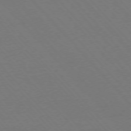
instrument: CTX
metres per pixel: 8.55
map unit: Ap
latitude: -76.1606
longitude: -86.2711
